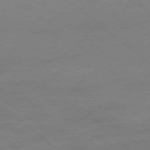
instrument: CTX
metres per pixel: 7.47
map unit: Ap
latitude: -78.6140
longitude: -55.2726
